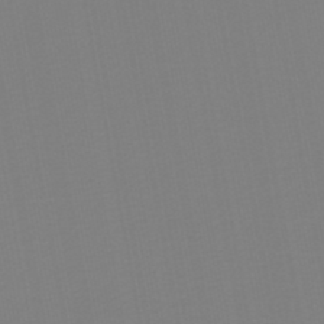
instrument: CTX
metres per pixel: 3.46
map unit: lHb
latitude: -46.1605
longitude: 66.4062
